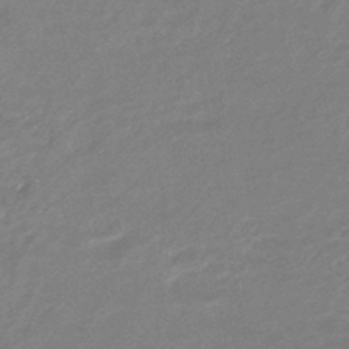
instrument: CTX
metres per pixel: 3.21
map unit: eHb
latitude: -45.7667
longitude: 89.9745
